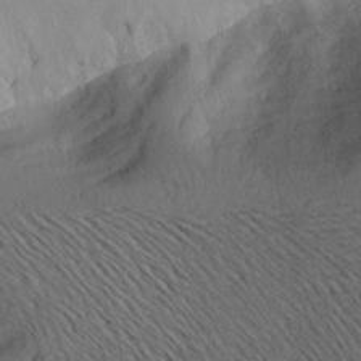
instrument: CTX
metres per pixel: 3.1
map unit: Aa
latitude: 20.1956
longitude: -144.7246
